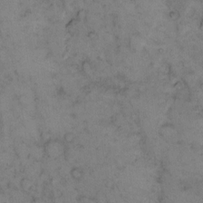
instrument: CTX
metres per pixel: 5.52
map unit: eHh
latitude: 13.6883
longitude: -63.4049
